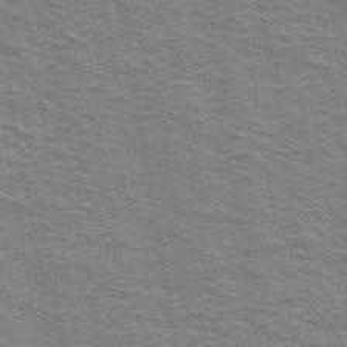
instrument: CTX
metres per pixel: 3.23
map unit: Ave
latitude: 39.1214
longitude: -109.0647
